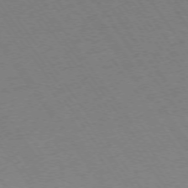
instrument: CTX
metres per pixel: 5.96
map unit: Ap
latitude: -74.1606
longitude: -70.7813
